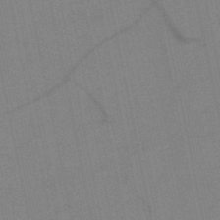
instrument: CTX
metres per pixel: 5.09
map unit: HNb
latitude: -52.2928
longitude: -44.2333
